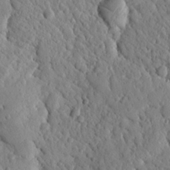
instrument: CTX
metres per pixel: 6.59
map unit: Nhu
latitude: 20.1011
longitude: -78.9703
